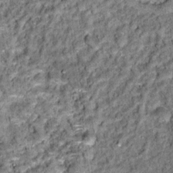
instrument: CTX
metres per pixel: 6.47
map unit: Hto
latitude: 15.1026
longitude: -35.7071
